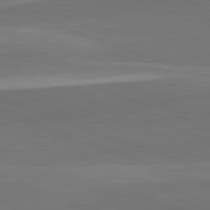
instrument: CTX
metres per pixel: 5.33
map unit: lApd
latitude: 82.4978
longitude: 136.8786
